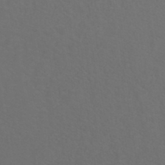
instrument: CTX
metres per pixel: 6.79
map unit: ANa
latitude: 39.8205
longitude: 20.5951
